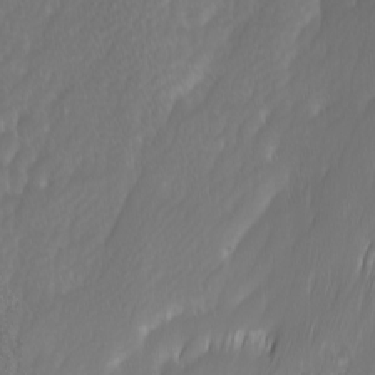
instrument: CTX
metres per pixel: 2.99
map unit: Ave
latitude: 9.6316
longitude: -105.5938
